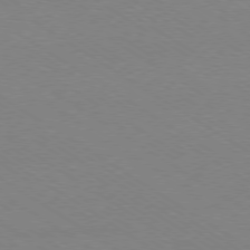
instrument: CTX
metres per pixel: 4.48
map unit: Ap
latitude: -78.9919
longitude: -84.4979
